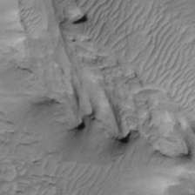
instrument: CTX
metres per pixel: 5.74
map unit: Htu
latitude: -3.0297
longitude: 150.3306
